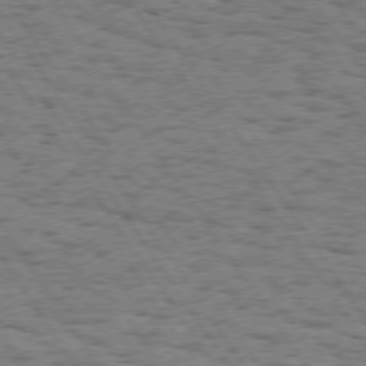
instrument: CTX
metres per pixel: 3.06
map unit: Hpe
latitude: 74.0822
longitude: -134.0633
